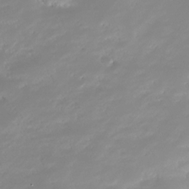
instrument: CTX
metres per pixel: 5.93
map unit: Nhe
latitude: -32.8786
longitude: -117.8583
